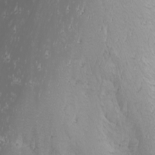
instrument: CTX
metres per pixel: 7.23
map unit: Nhu
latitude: -0.9164
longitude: -79.6505
